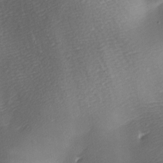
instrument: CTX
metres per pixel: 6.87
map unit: lAa
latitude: -5.6910
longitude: -121.0648
